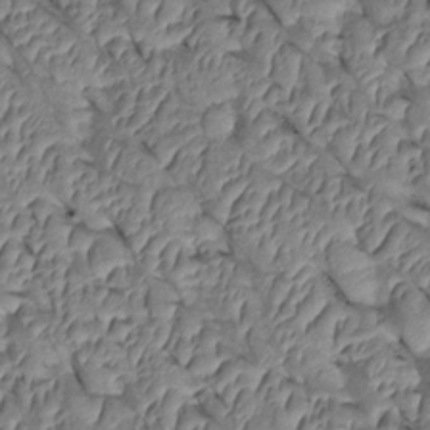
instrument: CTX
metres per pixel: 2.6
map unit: Htu
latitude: 1.3103
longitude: 147.7855
